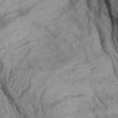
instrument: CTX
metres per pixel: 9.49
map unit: Aa
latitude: 28.2333
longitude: -134.5923
